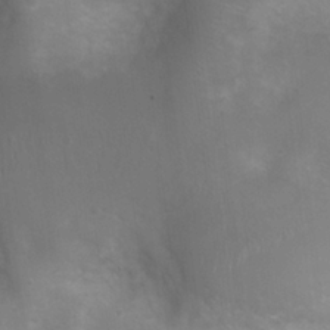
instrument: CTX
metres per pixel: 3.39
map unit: Nhu
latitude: 8.2145
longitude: -21.4238
